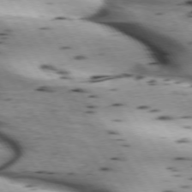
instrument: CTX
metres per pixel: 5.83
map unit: lApd
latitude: 72.8569
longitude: -53.1403
